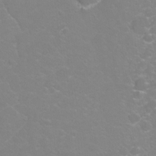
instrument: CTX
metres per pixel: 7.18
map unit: Hto
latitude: -4.9730
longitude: -35.2159
